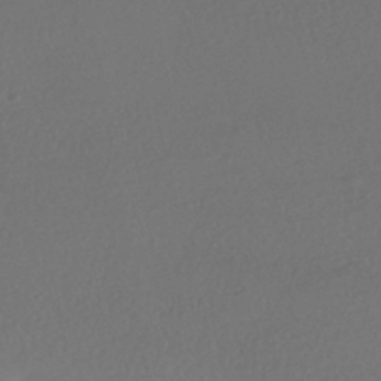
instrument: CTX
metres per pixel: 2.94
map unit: HNhu
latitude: -41.6344
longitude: 97.5966
